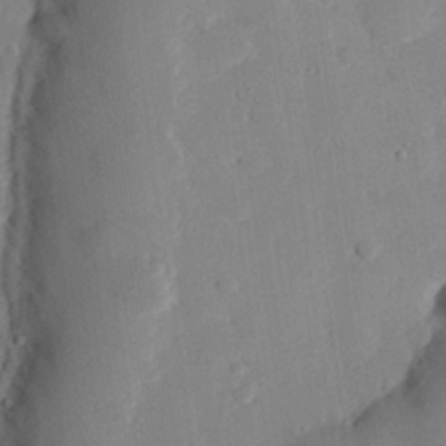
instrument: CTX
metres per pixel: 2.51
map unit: eHh
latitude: 28.3089
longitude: -81.0269
